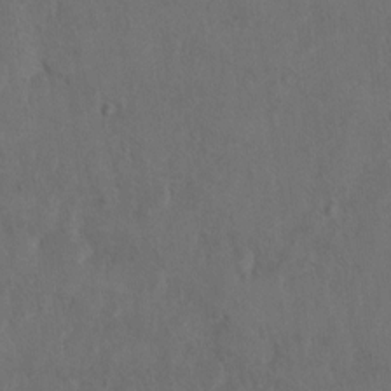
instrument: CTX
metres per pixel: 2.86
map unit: Hto
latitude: 8.2523
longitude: -35.1592
